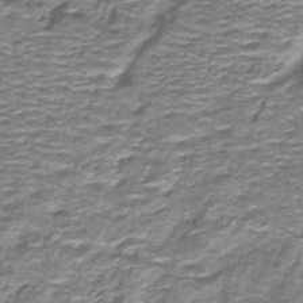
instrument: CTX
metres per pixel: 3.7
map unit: lHb
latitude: -40.8786
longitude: 56.4251
